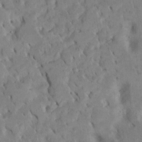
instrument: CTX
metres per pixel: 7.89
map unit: Htu
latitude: -7.6533
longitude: 145.2376
